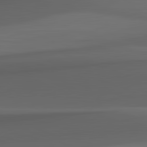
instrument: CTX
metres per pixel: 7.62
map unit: lApd
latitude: 82.4412
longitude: 143.6343
